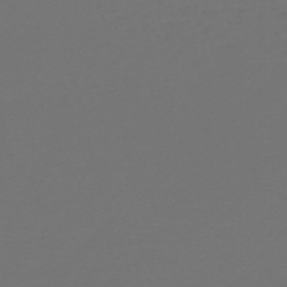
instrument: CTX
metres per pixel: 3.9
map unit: lHb
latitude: -47.5021
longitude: 65.1998
